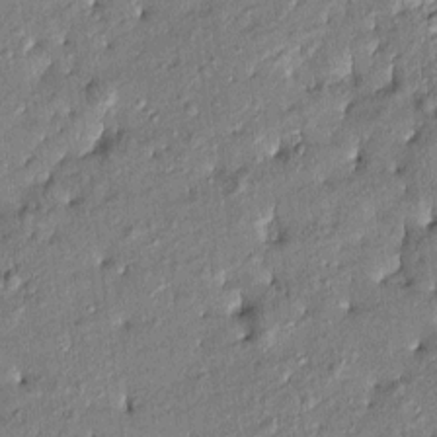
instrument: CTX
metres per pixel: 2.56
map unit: Htu
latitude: -8.1795
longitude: 177.0298
